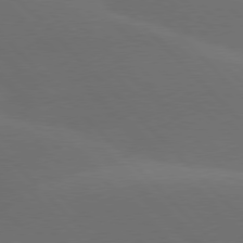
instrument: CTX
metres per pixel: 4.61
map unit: lApd
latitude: 77.5560
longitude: -52.4412
